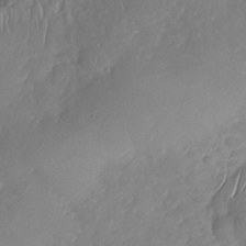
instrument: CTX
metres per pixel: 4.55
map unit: Nhu
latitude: -30.7841
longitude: -59.8394
